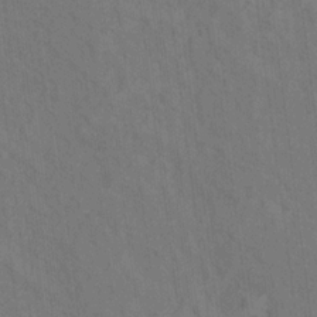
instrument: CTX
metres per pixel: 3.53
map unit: Hto
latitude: 15.4049
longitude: -36.2523
